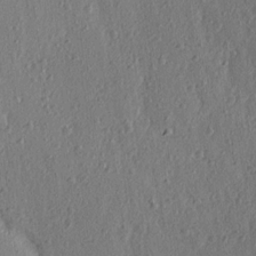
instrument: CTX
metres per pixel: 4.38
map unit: Ave
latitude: 15.8206
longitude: -104.9703
